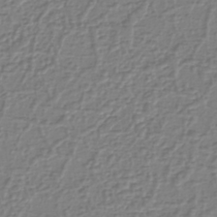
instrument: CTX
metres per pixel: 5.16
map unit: eHh
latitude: -39.9745
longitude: -27.4238
